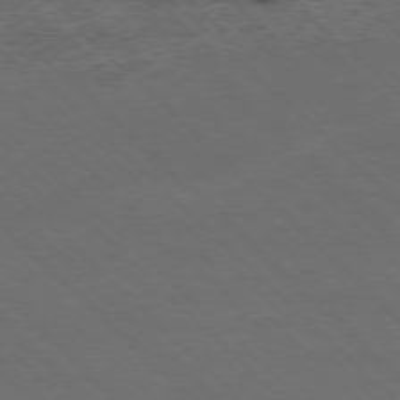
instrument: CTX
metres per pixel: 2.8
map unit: Hpe
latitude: -77.4454
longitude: -14.8758
